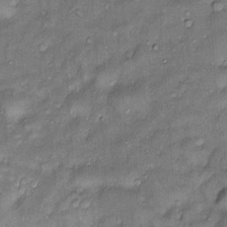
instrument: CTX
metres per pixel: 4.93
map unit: Htu
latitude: -6.4629
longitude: 158.8786
